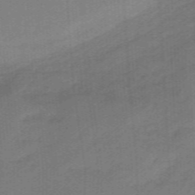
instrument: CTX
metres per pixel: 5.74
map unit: eHb
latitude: -46.0283
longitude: 83.4265
